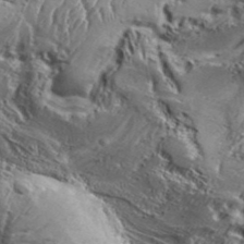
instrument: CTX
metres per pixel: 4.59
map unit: Aa
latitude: 34.4223
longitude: -135.3292
